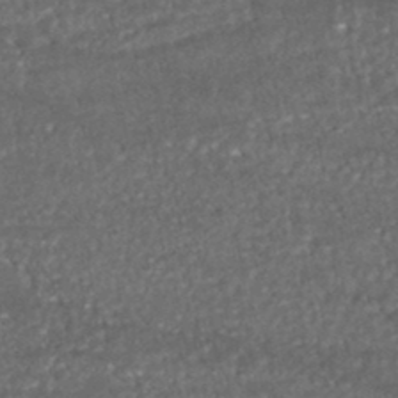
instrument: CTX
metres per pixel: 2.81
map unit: HNhu
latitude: -46.3684
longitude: 104.7652
